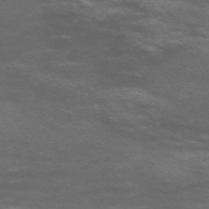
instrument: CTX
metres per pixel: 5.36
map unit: Nve
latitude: -58.8596
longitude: 66.2928
